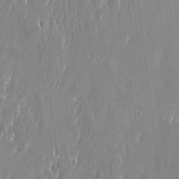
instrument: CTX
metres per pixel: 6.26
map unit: Htu
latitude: -6.6896
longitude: 175.6721
